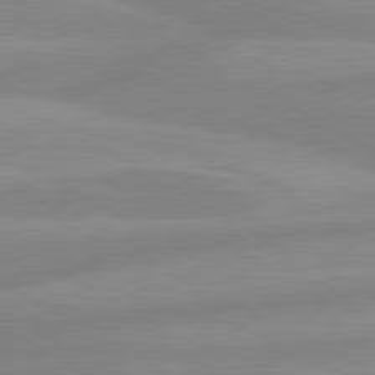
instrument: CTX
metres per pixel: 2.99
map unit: lApd
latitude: 80.3845
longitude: -168.2334
